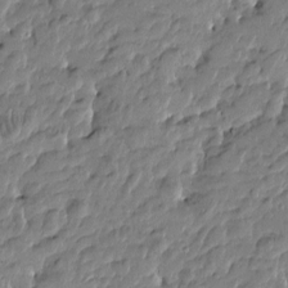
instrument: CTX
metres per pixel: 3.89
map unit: Htu
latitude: -4.8786
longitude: 177.3888
